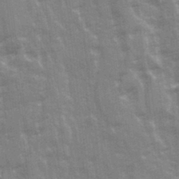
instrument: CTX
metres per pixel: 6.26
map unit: Ave
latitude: 21.1970
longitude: -133.7450
